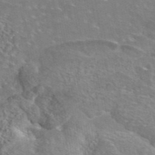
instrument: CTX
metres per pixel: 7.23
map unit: eAb
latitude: 45.3292
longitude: 106.1228
